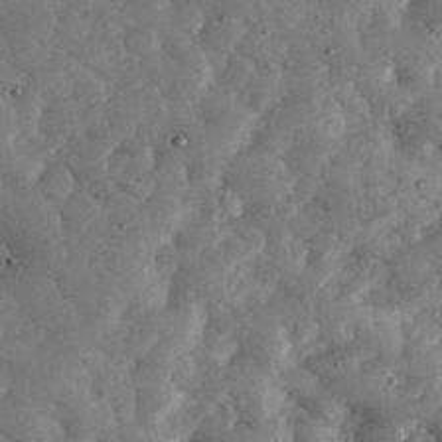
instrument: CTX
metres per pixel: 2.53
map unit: eHh
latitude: 35.0080
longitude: -68.8569
